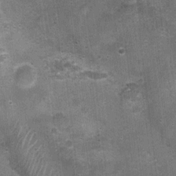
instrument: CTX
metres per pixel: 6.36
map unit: Nhu
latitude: 1.7260
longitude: -17.4426
